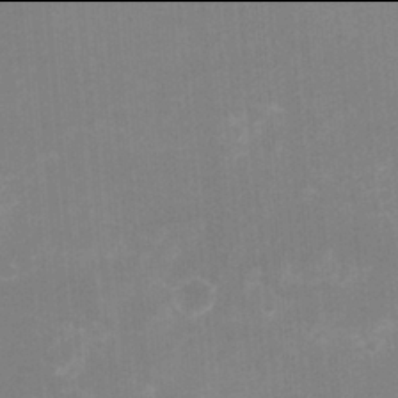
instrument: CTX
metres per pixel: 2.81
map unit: HNhu
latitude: -2.0094
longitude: -1.3481
